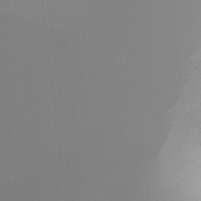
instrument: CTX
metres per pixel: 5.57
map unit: Ht
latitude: -15.9745
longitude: -47.5560
